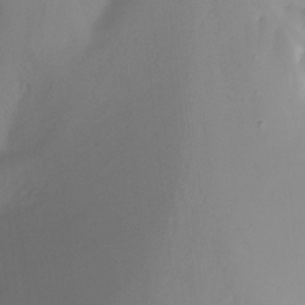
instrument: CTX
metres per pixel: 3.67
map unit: Nhu
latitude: -13.5588
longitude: -60.1011
